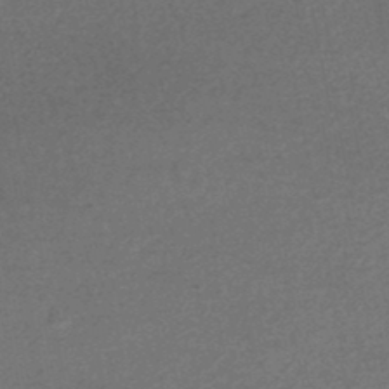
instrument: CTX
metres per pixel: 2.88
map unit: HNhu
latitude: -47.9745
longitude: 103.5210
